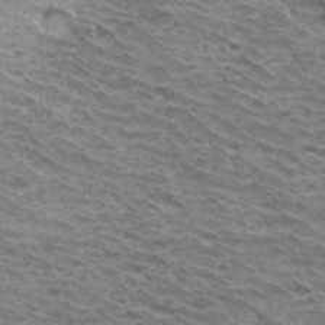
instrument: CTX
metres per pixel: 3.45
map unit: Hto
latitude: 32.9892
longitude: -40.3089
